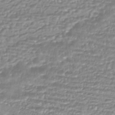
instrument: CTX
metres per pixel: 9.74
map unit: HNhu
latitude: -44.2173
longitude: 96.1039
